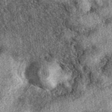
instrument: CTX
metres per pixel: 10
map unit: eAb
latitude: 38.7246
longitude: 109.2754
